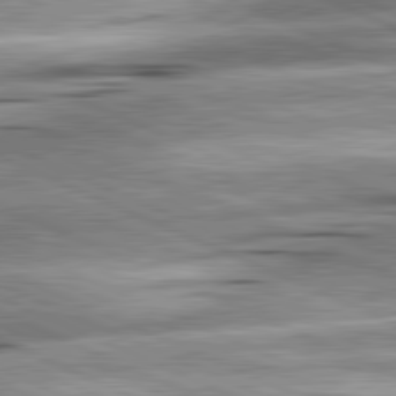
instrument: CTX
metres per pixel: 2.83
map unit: lApd
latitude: 81.8394
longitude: -166.8758
